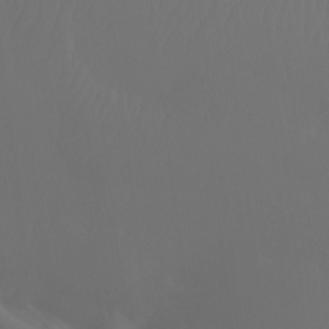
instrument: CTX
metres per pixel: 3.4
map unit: Ht
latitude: -7.4643
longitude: -31.3860
